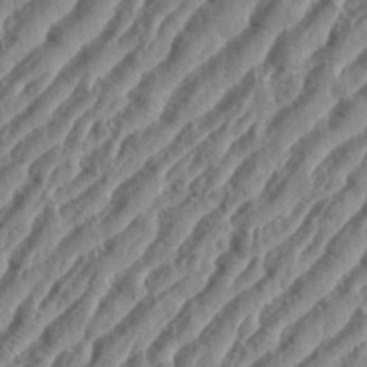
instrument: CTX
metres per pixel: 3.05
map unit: eHh
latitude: 36.5168
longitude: -134.7624
